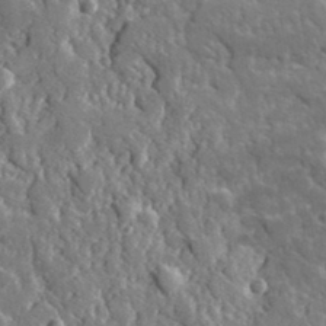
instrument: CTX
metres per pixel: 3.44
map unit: lHvf
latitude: 34.8002
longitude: -88.0633
